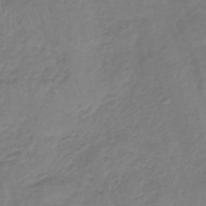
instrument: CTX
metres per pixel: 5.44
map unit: lHb
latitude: -41.0486
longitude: 72.1039
